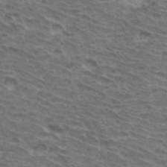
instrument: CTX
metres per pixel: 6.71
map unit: Hto
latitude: 34.0633
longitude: -41.4237
